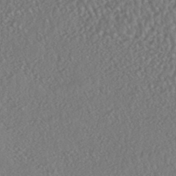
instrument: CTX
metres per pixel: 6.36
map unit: HNhu
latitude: -46.5007
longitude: 104.3684
